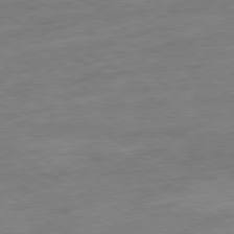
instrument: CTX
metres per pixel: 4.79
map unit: Ap
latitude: -80.1228
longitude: -70.1767
